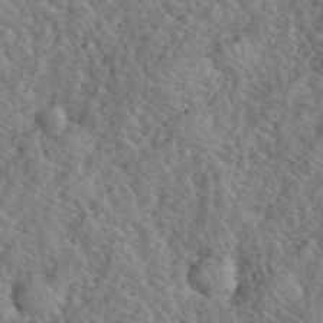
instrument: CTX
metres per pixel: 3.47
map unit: eHh
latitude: 40.6868
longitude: -57.2348
